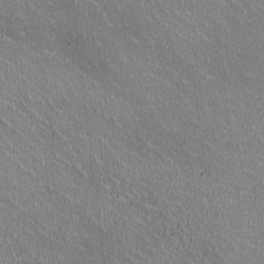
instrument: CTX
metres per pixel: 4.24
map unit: HNhu
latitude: -0.6708
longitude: -1.9528
